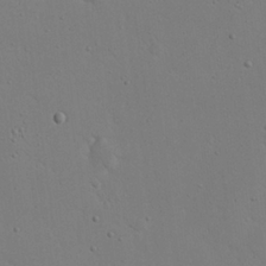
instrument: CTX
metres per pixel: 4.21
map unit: eHh
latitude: 20.3845
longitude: -71.1025
